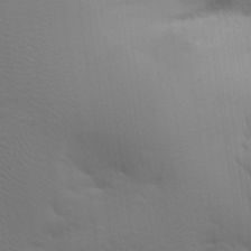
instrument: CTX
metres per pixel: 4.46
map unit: Aa
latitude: 27.5560
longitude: -139.1403
